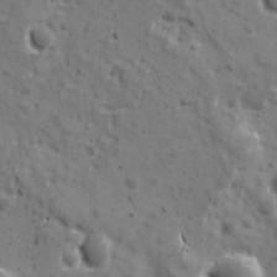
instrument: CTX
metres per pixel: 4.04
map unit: Ave
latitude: 10.8758
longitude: -104.8191
